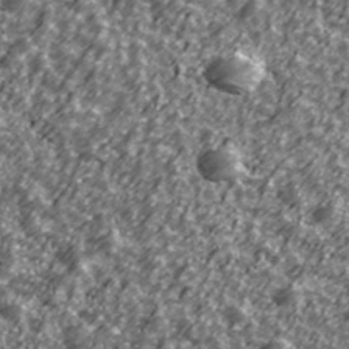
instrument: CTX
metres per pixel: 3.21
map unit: Ave
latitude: 42.1200
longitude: -113.7449
